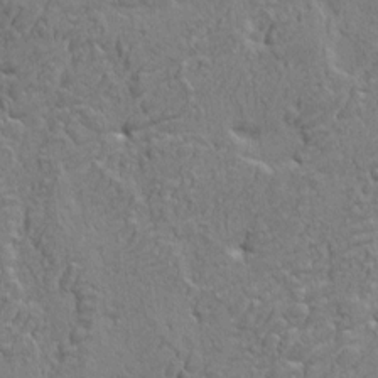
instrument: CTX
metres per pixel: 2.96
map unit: eHh
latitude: 3.3859
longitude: -78.1767
